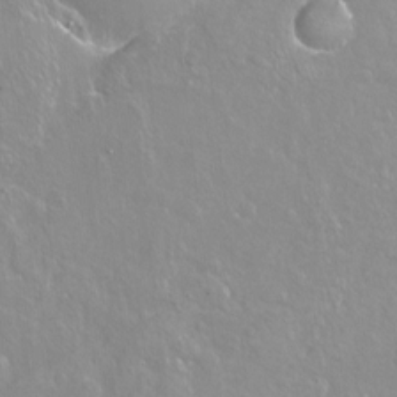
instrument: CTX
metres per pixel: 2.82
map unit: Hto
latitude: -7.5966
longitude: -46.3090
